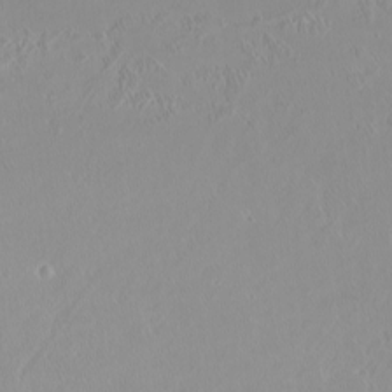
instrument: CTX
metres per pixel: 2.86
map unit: Htu
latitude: -6.5762
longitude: -71.2537
